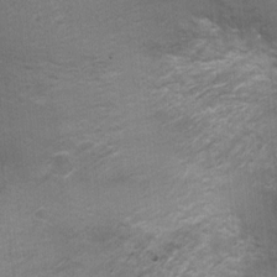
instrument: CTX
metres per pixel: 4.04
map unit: Ht
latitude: -1.4833
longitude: -14.8380
